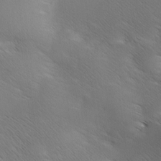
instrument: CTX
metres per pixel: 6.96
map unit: Ave
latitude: 0.7813
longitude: -114.5545
